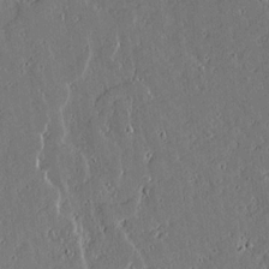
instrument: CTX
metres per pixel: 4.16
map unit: lAvf
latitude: 16.2900
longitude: -127.4804
